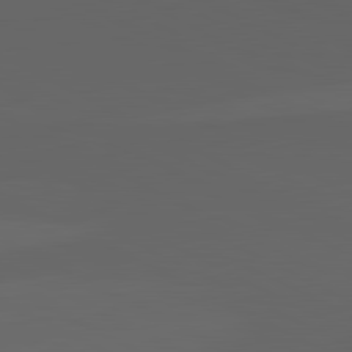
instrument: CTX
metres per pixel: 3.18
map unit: lApd
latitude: 82.1388
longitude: 130.6518
